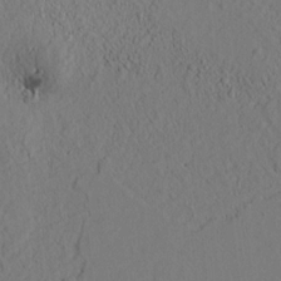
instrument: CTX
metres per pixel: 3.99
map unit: lAvf
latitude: 8.9892
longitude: 165.5588
